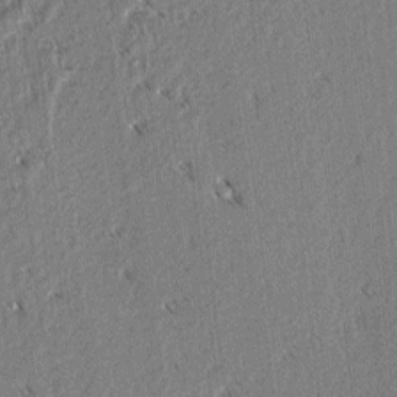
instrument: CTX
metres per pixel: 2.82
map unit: lAvf
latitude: 3.2915
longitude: -105.8962
